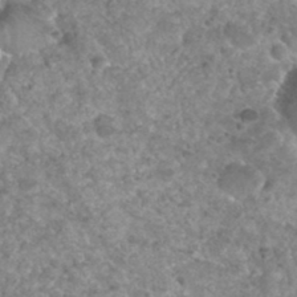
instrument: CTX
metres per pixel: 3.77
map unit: Hto
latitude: 32.3467
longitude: -50.0633
